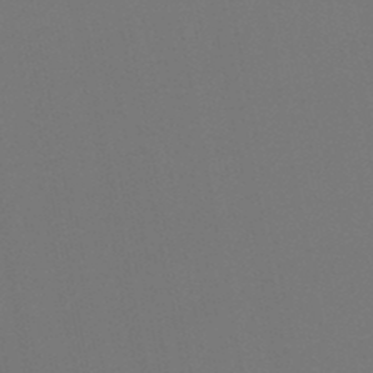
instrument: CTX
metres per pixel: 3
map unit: lHb
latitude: -47.2376
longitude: 68.7274
